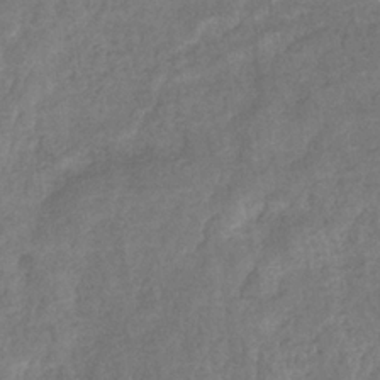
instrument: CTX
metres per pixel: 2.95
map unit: eHb
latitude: -33.3510
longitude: 76.1984
